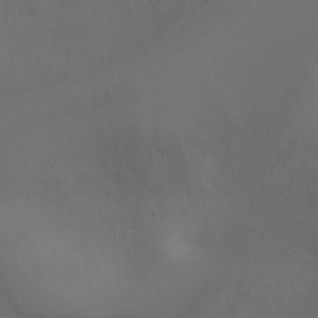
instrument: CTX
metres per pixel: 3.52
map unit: Ht
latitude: 0.6679
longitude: -21.2348
